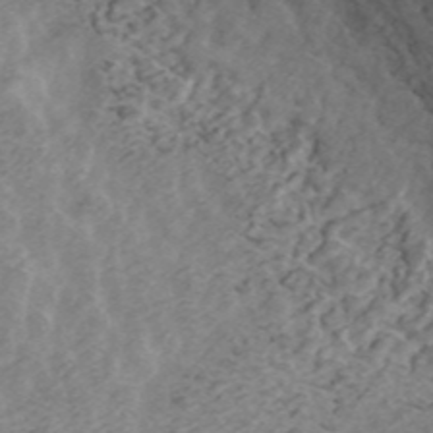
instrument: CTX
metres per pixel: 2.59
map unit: ANa
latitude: 44.9136
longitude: 24.8408
